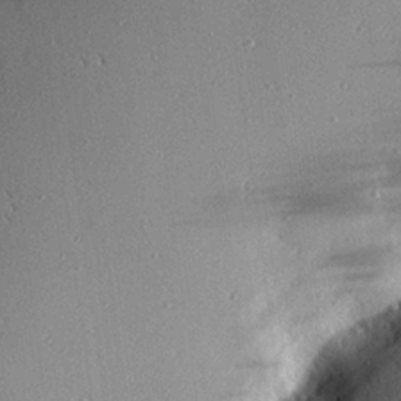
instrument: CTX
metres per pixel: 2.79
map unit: eHh
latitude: 23.5749
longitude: -90.1767
